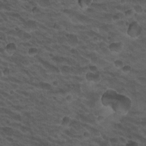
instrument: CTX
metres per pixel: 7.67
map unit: Hto
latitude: 19.3103
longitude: -32.4601
